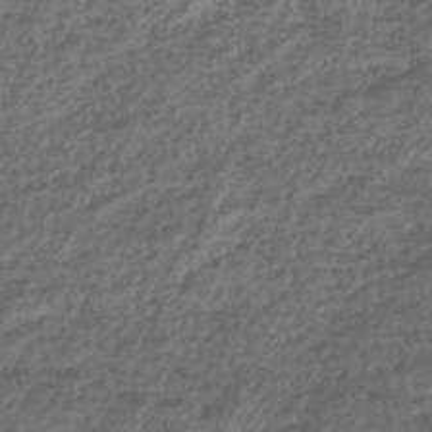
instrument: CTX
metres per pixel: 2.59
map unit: lHb
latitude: -43.6910
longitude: 72.3873
